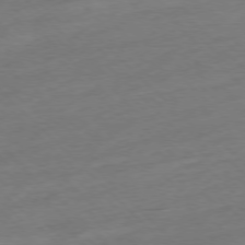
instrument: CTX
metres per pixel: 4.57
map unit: Ap
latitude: -77.5210
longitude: -98.6679
